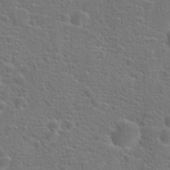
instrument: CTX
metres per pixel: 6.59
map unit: Hto
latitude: 18.3656
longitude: -42.1200
